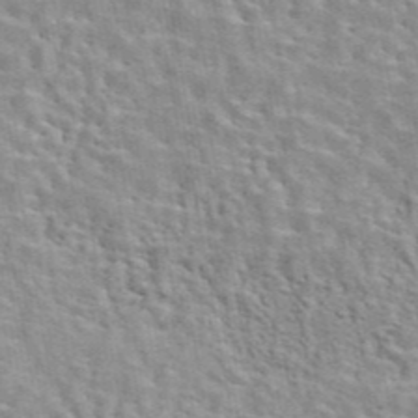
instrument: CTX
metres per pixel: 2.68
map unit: eAb
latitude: 44.1011
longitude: 110.5006
